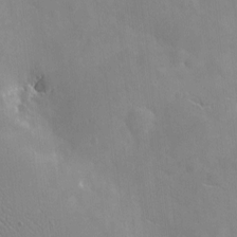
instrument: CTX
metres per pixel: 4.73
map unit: eHh
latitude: 4.8380
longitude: -68.1956
